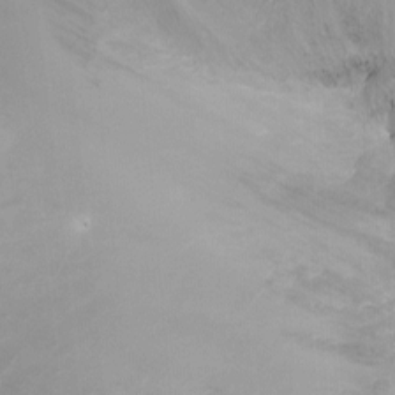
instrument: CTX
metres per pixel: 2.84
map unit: Ht
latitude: -7.2376
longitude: -27.2159
